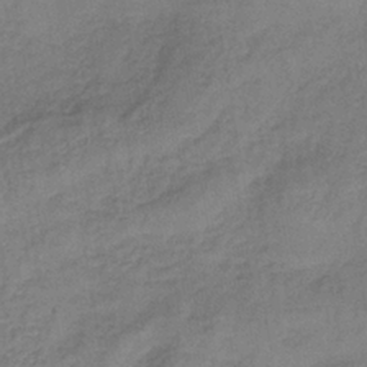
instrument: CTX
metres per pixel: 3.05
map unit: HNb
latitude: -36.1227
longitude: 57.7855
